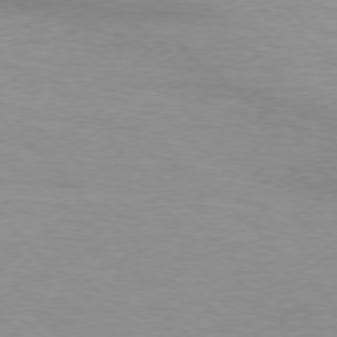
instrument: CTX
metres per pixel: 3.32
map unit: Ap
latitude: -77.0486
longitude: -70.9136
